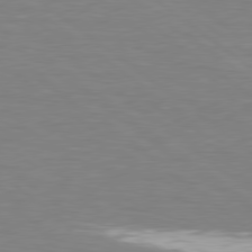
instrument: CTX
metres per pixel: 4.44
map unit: lApd
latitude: 79.0459
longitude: -89.8773
